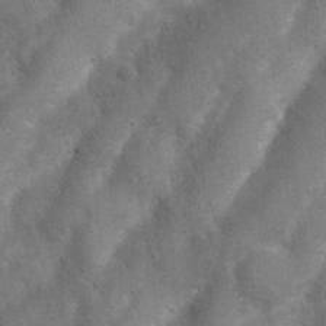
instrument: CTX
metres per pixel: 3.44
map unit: Nhu
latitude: 7.3671
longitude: -22.8002
